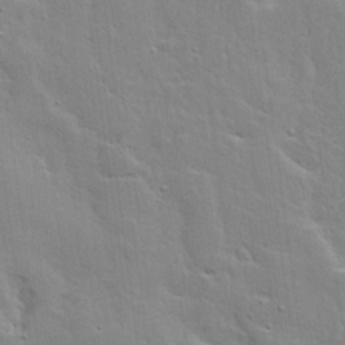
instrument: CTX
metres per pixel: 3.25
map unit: Ave
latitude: 12.9703
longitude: -134.4034
